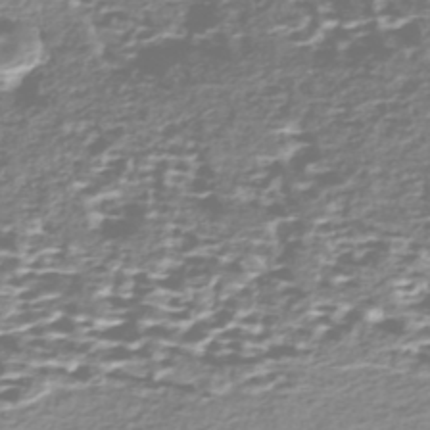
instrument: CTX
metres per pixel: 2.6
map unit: Nhe
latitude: -47.1809
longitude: -171.5560
